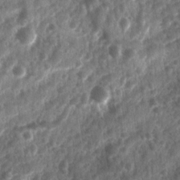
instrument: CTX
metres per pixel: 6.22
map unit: Ave
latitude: 17.4804
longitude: -131.6694
